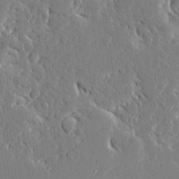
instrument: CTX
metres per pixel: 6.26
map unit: Ave
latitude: 16.2900
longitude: -139.9717
